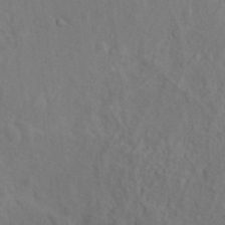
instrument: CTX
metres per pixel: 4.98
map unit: Nhu
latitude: 12.7058
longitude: -28.2522
